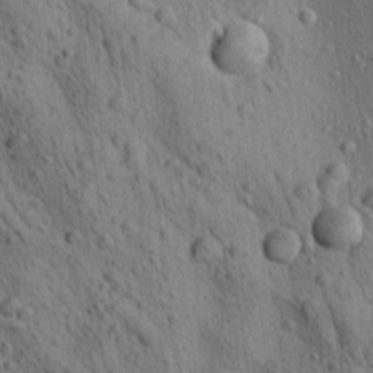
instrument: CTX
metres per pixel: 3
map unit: Aa
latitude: 23.1781
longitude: -139.1214
